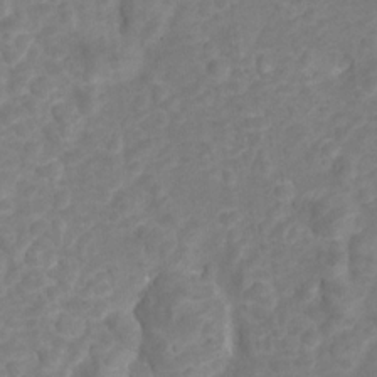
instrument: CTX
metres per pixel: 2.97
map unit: Hto
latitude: 5.3293
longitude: -32.8947
